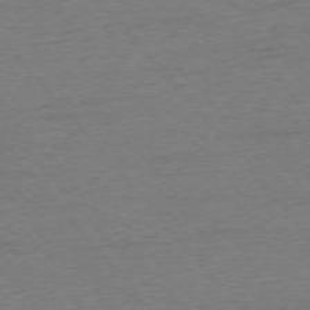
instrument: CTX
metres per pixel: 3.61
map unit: Ap
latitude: -76.3306
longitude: -88.4034
